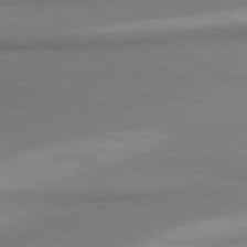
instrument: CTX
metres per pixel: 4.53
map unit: lApd
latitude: 80.6113
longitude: 163.1431
